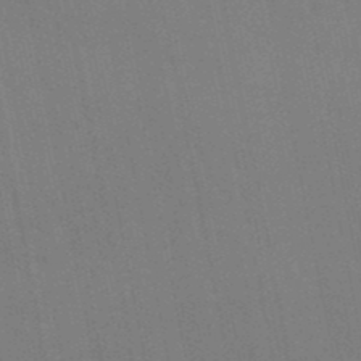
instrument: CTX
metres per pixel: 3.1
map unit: lHb
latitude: -50.2928
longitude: 70.6896
